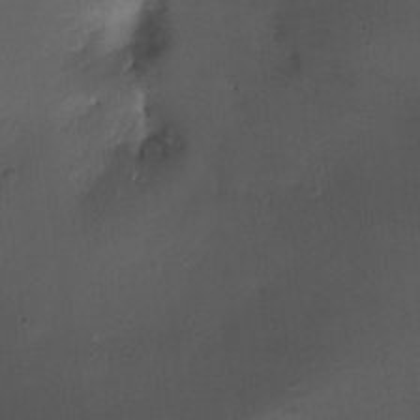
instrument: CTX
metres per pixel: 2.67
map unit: Ht
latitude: 0.1577
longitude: -37.4616
